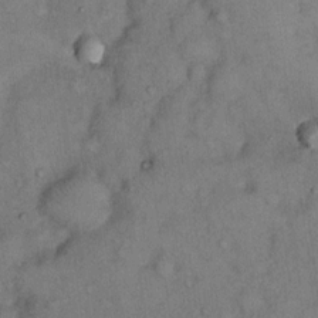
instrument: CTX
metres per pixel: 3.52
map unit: Hto
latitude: 12.3467
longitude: -61.0647
